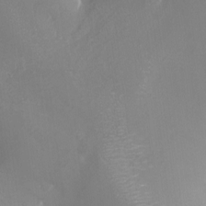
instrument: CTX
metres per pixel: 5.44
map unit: Nhu
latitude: -8.2550
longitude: -91.9717
